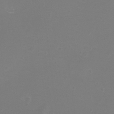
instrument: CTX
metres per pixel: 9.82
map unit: eHh
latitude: -12.3495
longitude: -60.3467
